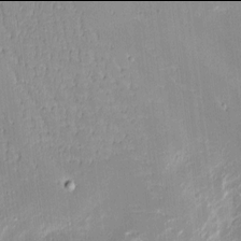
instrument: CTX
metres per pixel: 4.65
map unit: Htu
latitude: -6.0094
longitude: 176.0850
